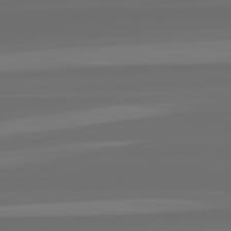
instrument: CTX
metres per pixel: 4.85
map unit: lApd
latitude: 82.4034
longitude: -167.1403
